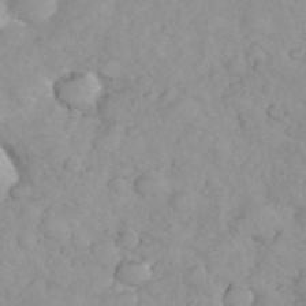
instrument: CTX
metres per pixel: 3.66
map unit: eHh
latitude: 35.3103
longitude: -63.7639
